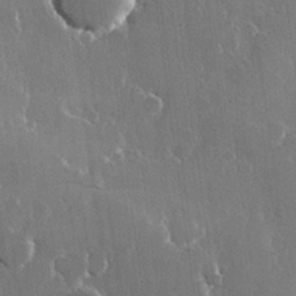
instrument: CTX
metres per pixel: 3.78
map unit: Hve
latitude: 22.6301
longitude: 147.7666
